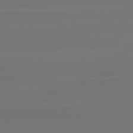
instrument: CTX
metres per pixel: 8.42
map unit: lApd
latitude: 81.6883
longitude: -134.2144
